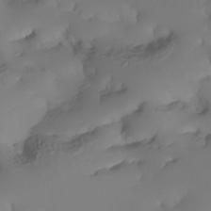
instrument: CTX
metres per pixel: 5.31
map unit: Nhe
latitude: -33.6911
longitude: -143.2348
